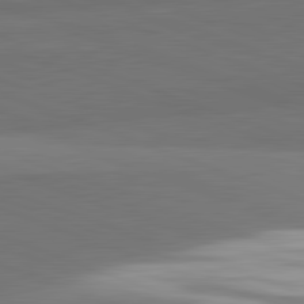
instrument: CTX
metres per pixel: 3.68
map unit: lApd
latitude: 82.1577
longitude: 148.9542
